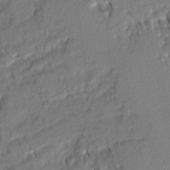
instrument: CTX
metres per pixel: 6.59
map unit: Ave
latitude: 1.8394
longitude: -109.9339
